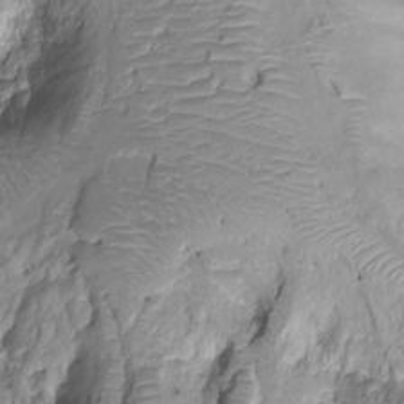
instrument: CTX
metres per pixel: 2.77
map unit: Nhu
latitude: -15.1243
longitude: -26.2334
